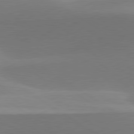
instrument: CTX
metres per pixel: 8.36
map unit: lApd
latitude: 79.8584
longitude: -94.9514
